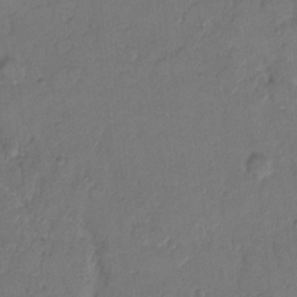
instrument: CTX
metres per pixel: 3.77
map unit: Hto
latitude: 6.5168
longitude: -62.4790
